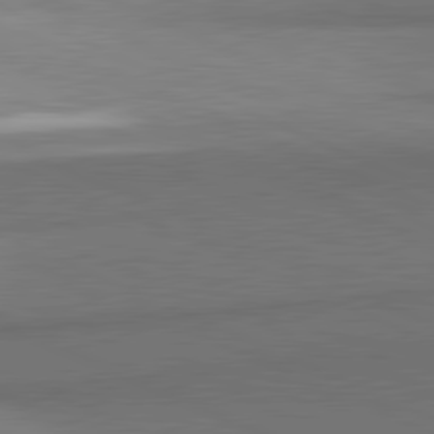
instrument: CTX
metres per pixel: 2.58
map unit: lApd
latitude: 81.7072
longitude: 153.2376
